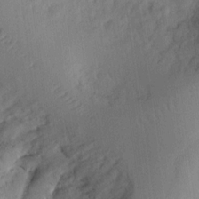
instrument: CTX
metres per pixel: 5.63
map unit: Ht
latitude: 10.5735
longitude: -74.3845
